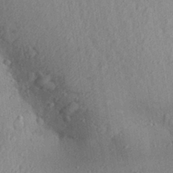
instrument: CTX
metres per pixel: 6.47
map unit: Aa
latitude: 29.5749
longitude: -146.8758
